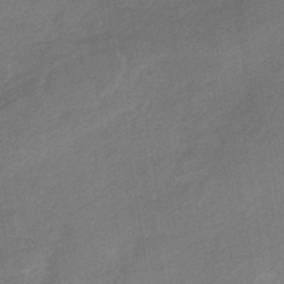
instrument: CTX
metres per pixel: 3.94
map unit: lHb
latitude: -36.4251
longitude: 72.1794
